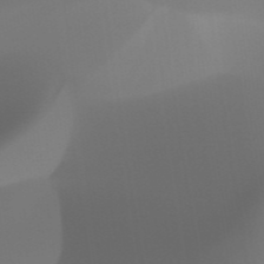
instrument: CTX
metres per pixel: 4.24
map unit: HNhu
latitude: -47.8422
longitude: 30.1417
